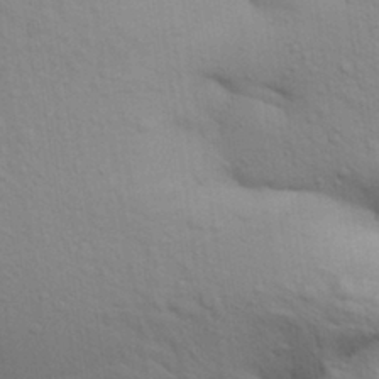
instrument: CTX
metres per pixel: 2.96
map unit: Aa
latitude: 30.2334
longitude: -147.3860
